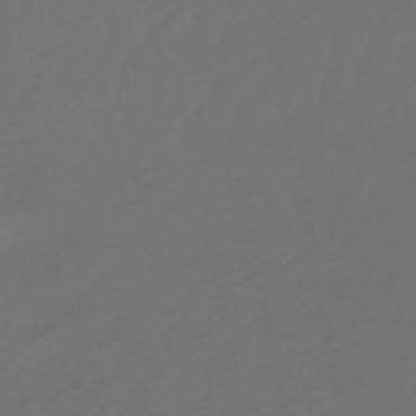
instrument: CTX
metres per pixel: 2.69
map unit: lHb
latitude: -50.7085
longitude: 80.9353
